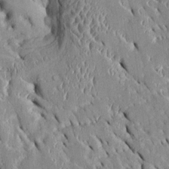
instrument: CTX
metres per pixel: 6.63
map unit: Htu
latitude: -0.0094
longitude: 149.7100
